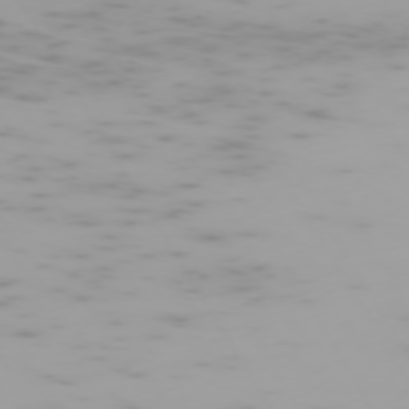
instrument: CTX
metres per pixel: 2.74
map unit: Hpe
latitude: -74.0472
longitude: 4.3306
